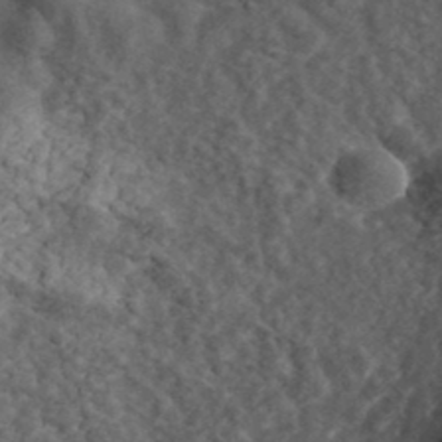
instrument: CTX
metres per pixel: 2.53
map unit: eHh
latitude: 36.5924
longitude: -79.5371
